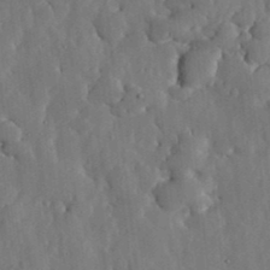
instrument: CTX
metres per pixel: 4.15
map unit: lHvf
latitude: 18.4601
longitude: -113.0647
